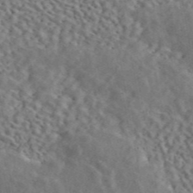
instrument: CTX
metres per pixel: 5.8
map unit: ANa
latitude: 44.7246
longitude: 47.5588
